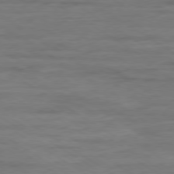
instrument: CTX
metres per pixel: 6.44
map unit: Ap
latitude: -80.1417
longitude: -104.1767
